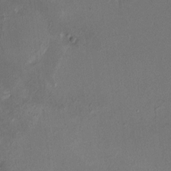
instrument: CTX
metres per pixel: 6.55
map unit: HNhu
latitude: 6.6868
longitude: 7.3509
